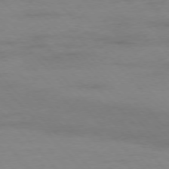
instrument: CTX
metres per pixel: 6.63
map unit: Ap
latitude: -77.0297
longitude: -83.4426
